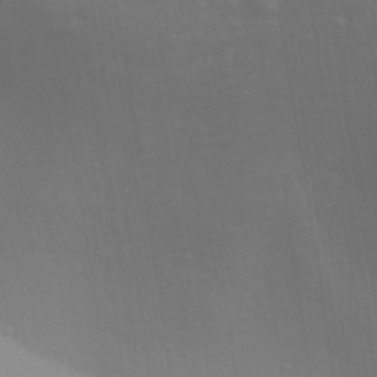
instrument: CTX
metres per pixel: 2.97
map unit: Aa
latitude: 28.2522
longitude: -139.6883
